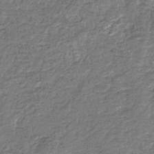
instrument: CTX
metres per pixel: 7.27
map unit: eHb
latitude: -36.1227
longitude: 78.7841
